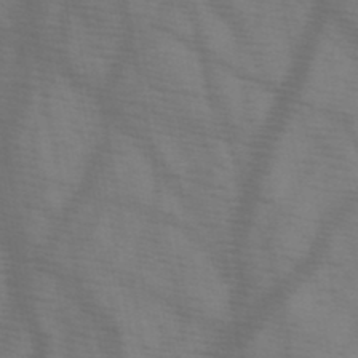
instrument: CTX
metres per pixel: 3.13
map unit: HNb
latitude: -46.7841
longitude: -47.7450
